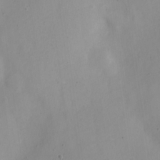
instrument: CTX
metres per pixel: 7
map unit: Nve
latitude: -23.0109
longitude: 106.7652
